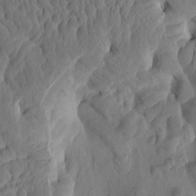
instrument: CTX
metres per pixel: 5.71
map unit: eHh
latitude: -0.5763
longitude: 15.3132
